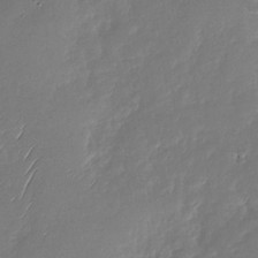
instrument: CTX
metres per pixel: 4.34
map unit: Nhu
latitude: -28.8597
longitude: -60.6868
